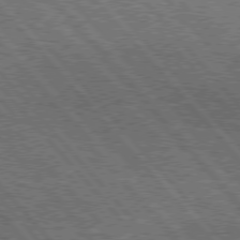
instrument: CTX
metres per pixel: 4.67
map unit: Hpe
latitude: 76.5734
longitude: -167.4048
